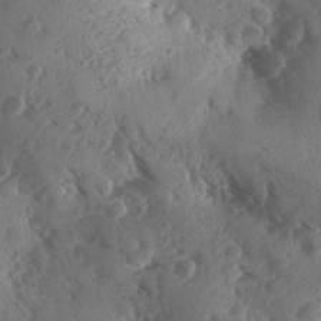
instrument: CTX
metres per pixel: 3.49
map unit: Ave
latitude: -9.9367
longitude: -118.6301
